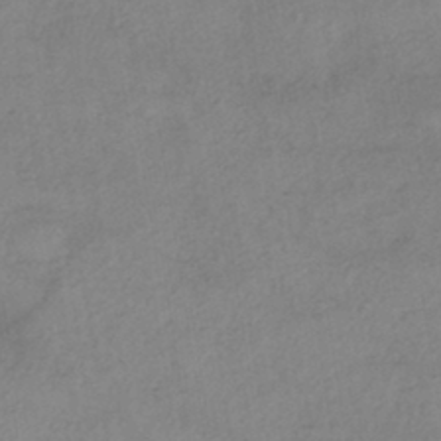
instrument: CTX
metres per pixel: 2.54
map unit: eHh
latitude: -41.8989
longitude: 119.3132
